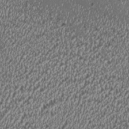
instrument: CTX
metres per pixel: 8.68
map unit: HNhu
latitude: -0.1228
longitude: 1.0676
